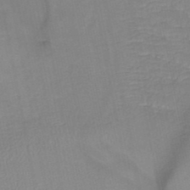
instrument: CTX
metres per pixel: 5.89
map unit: HNb
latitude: -48.8786
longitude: -50.1577
